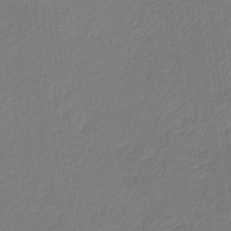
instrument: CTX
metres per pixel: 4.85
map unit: eHb
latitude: -30.5762
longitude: 67.4265
